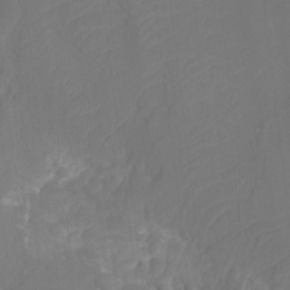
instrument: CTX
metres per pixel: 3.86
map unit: Htu
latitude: -12.7652
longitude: -70.5168
